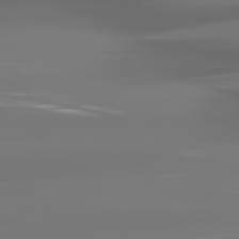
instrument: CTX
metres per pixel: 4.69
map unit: lApd
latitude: 82.2333
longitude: -145.9150
